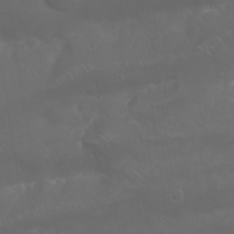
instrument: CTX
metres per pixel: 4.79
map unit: Nhu
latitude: 23.6127
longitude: -61.3859
